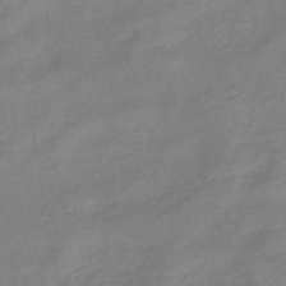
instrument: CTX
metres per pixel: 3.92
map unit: eHb
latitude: -45.3132
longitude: 81.9178
